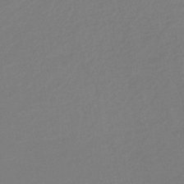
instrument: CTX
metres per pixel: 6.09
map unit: lHb
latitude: -35.6344
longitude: 67.4076
